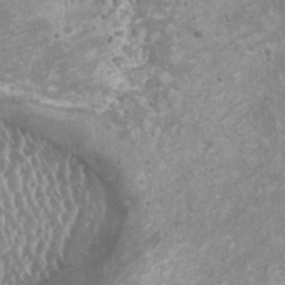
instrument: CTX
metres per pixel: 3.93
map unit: HNhu
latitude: -0.5385
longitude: 2.8219
